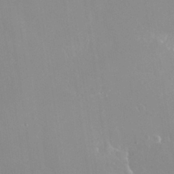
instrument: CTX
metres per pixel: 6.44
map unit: Nhu
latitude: 30.1200
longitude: -57.2159
